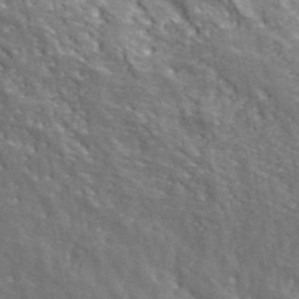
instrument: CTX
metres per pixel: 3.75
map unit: lHvf
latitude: 40.2333
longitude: -87.2348
